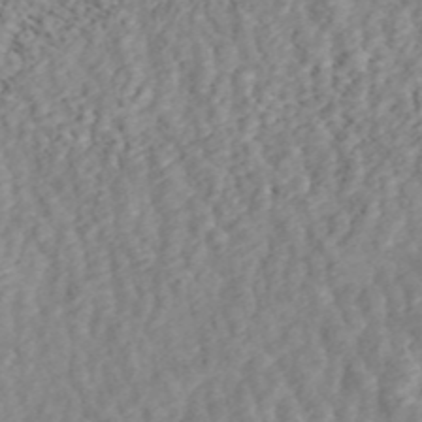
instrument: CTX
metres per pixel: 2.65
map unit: ANa
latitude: 45.7638
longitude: 28.3306
